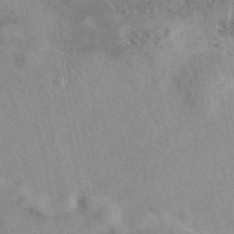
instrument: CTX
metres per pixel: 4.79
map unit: eAb
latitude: 40.4601
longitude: 109.1620
